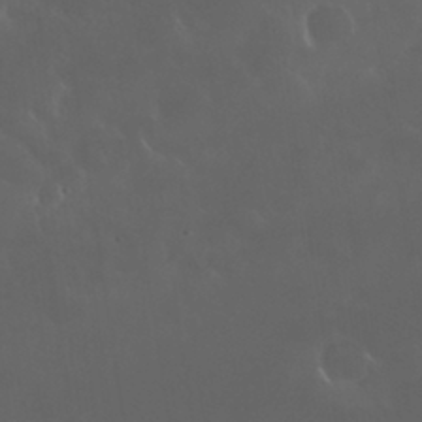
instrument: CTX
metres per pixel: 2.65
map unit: Nhu
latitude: 30.1200
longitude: -58.3845
